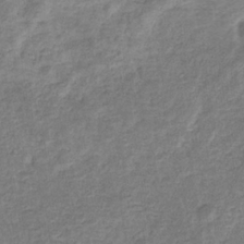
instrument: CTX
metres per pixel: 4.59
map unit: eHb
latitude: -34.1228
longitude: 75.5588
